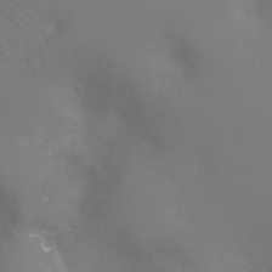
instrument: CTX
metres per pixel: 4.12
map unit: Ht
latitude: -5.1053
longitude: -26.1011
